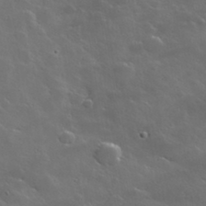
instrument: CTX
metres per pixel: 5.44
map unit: lHvf
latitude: 35.9150
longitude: -91.3104
